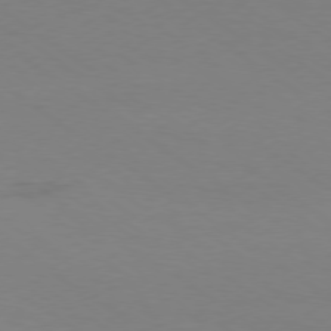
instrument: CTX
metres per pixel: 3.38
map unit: Ap
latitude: -78.6518
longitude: -74.5735
